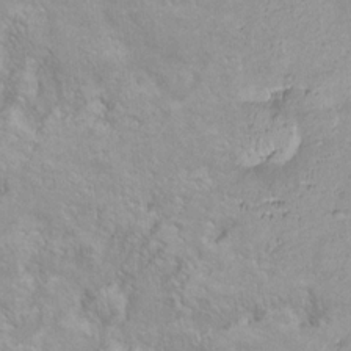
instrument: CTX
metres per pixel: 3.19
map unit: Nve
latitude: -8.2361
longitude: 174.4062
